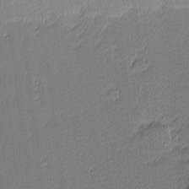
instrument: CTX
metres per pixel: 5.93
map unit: eHh
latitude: -3.4265
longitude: -82.9324
